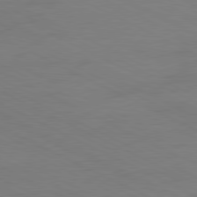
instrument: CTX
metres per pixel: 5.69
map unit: Ap
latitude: -81.8234
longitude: -71.7449
